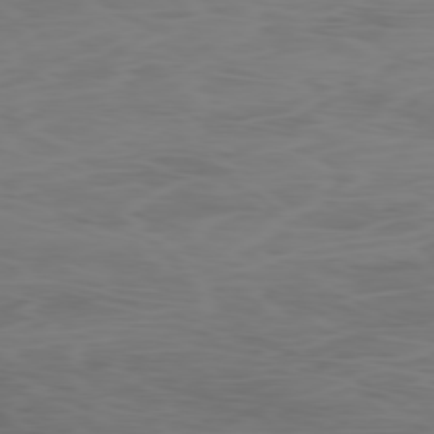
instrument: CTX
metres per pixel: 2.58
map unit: Ap
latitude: -79.1809
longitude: -71.2159
